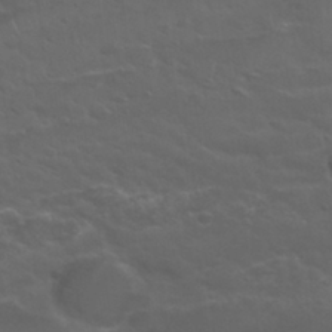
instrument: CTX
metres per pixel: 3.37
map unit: Nhu
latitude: 29.7827
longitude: -50.6112
